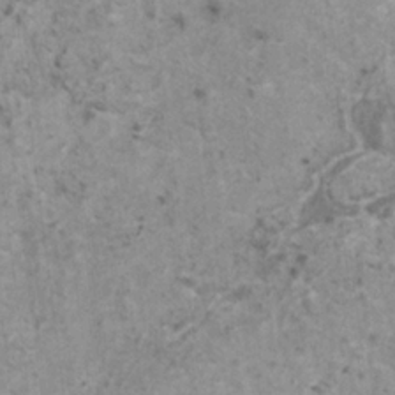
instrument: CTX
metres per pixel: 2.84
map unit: HNhu
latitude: 0.9702
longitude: 4.0094
